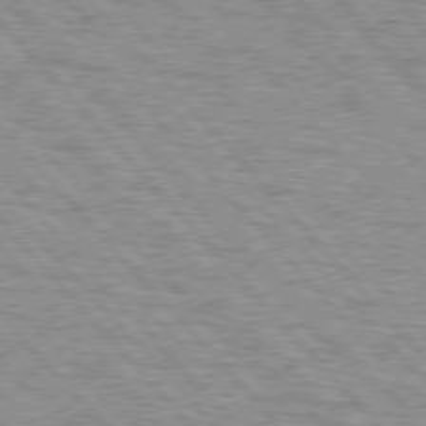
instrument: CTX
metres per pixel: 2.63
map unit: lApd
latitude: 76.9136
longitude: -71.7638
